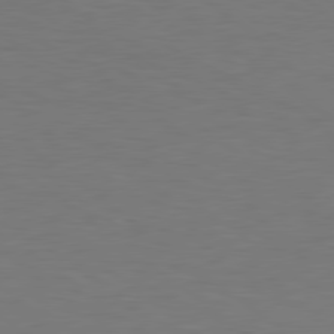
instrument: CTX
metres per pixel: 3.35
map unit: Hpe
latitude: 78.7624
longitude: -150.1389
